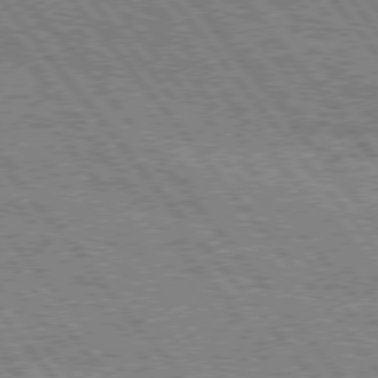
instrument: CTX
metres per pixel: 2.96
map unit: Hpe
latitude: 76.1011
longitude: -149.5182
